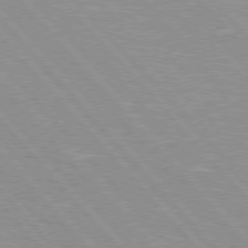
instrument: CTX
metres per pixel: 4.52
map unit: Hpe
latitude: 76.0255
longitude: -126.4601
